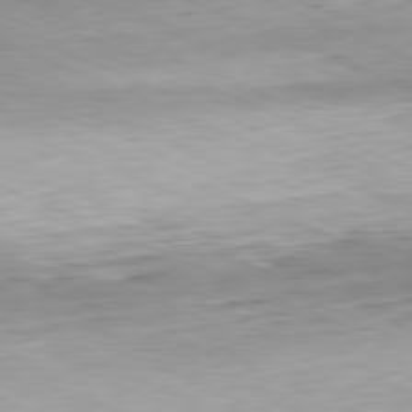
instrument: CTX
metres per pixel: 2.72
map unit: Hpe
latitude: -81.8612
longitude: 14.4062
